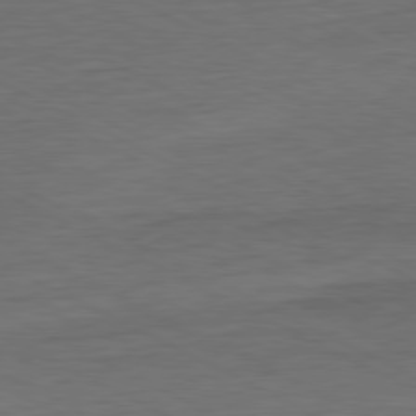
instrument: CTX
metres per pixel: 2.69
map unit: Hpe
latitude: -81.2376
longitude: 18.2362
